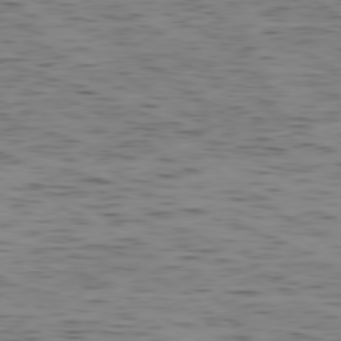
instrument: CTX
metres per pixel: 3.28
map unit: Ap
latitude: -79.7288
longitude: -72.3090
